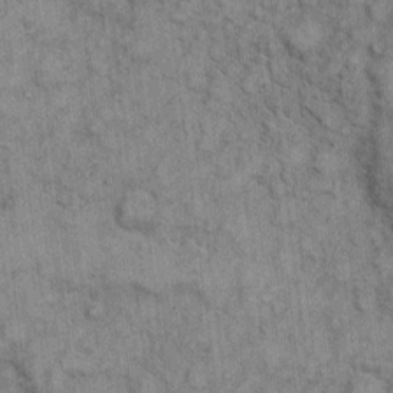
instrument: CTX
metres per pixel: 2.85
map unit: eHh
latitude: 6.9892
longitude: -64.3278
